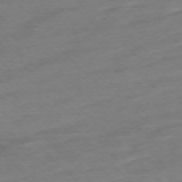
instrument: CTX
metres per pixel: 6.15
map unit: Ap
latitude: -77.6155
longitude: -98.5734
